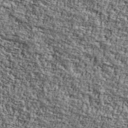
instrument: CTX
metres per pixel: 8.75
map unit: Ave
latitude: 42.2334
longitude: -110.3845
